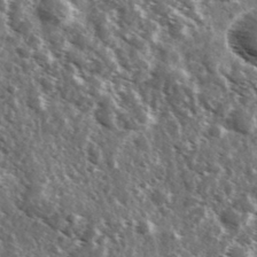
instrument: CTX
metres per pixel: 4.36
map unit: Ave
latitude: 37.5938
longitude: -108.2522
